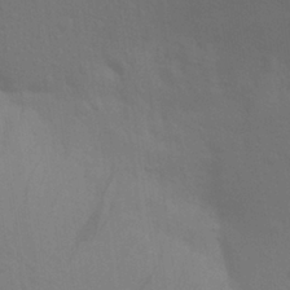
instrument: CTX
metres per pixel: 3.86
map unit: Aa
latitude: 27.2159
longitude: -145.7449
